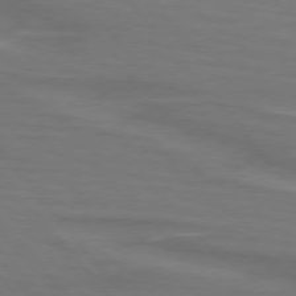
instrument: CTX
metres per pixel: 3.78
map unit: lApd
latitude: 75.3482
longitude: -80.8002
